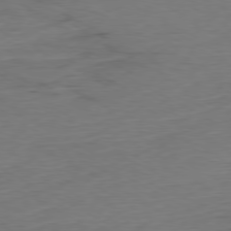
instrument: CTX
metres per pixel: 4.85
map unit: Ap
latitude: -79.5021
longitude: -56.7813
